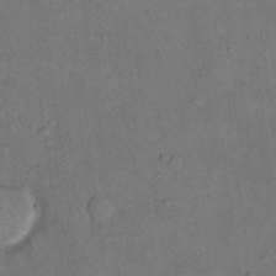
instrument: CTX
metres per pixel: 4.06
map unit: eHh
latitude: 15.6694
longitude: -66.5923
